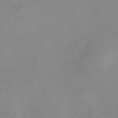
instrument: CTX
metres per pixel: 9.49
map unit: eHh
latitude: -40.8408
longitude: 120.3495
